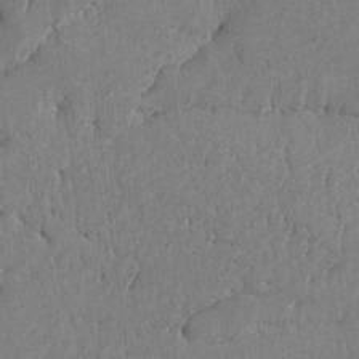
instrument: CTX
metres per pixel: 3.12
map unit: lAvf
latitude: -6.7085
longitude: -114.7435
